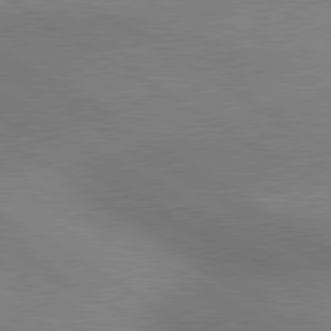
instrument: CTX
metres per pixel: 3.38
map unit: lApd
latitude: 80.4412
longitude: 126.8408
